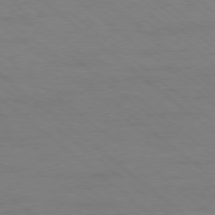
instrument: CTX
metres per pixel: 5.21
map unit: Ap
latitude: -78.5951
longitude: -54.8380
